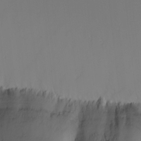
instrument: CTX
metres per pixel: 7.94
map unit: eHh
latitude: -6.2928
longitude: -85.9339
